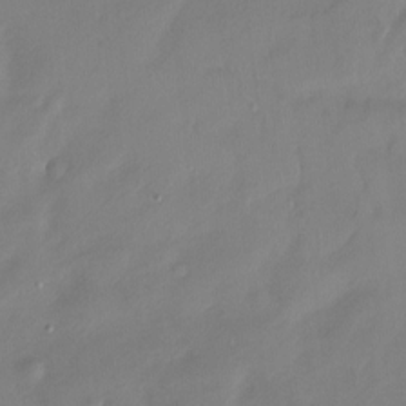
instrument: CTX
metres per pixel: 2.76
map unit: Ht
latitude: -15.0487
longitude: -45.0080
